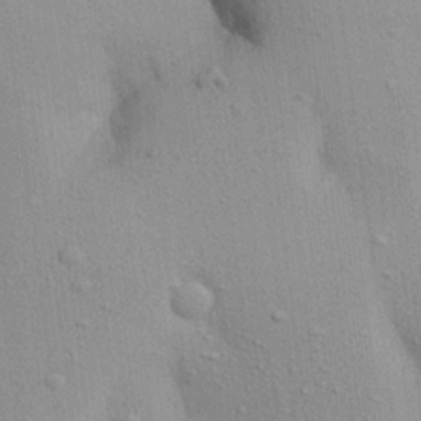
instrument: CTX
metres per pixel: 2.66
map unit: Aa
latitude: 21.3482
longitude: -144.3656
